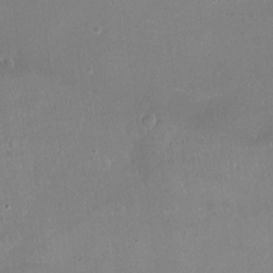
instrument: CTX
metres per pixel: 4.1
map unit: Ht
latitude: -16.0283
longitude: -40.8757
